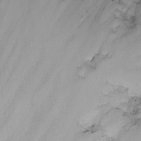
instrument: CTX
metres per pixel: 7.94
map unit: Nhu
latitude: -6.8219
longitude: -65.4615
